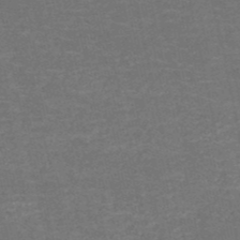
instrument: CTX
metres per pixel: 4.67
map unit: HNb
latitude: -50.8975
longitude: -48.2900
